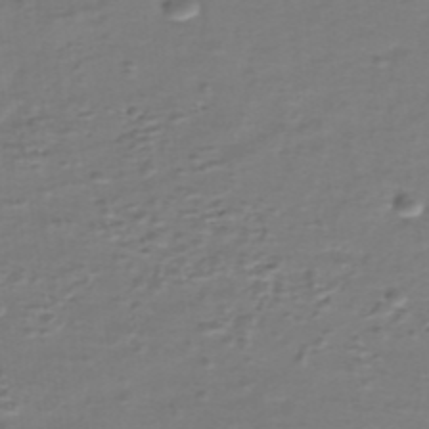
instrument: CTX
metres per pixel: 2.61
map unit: eHh
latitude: -40.2361
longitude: -29.3859
